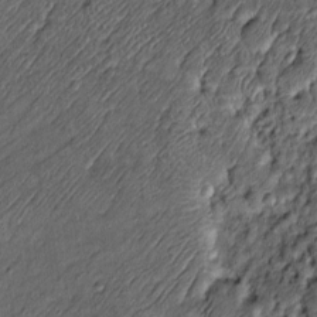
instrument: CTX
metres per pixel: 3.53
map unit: Htu
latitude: -7.7288
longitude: 156.9730
